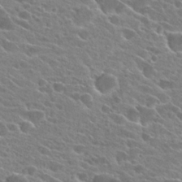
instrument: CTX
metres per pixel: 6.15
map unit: Hto
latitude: 24.3467
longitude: -41.1403
